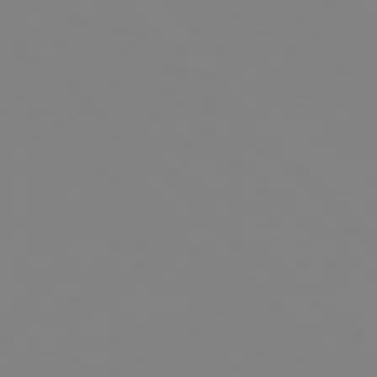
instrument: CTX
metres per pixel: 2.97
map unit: Hpe
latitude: 78.3656
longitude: 178.8786
